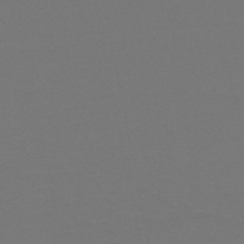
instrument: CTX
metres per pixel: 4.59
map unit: HNb
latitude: -51.8044
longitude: -43.7450
